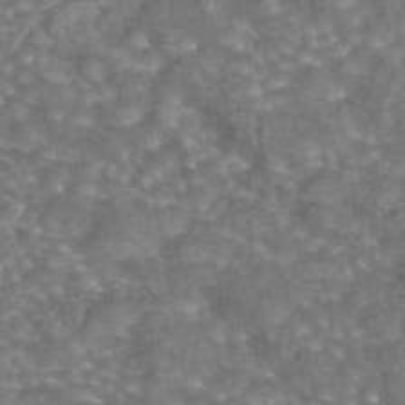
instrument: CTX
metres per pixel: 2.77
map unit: eAb
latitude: 44.1200
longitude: 106.2740
